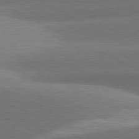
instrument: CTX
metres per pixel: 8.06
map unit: lApd
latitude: 81.4048
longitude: 135.2754
